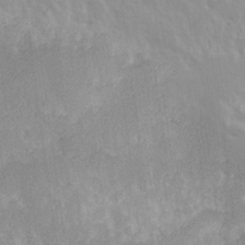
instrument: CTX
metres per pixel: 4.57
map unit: Hve
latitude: 24.7246
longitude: 145.3321
